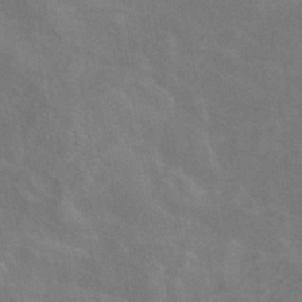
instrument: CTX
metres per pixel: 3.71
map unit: ANa
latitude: -37.1620
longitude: 95.6910
